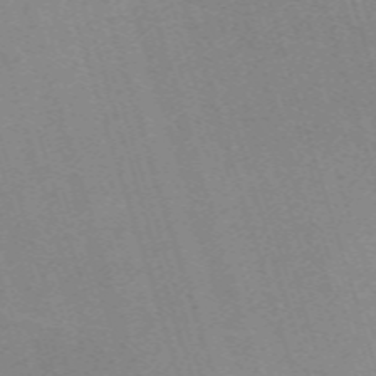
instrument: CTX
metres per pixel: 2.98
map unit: eHh
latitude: -62.4251
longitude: 49.5399
